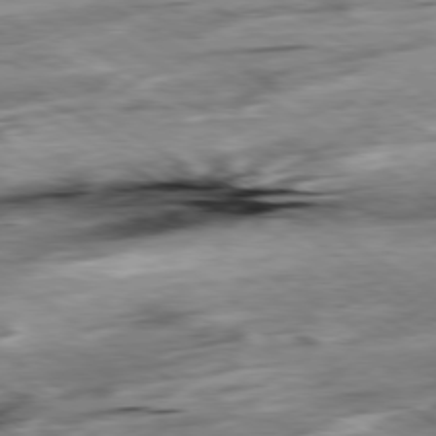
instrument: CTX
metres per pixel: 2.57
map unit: Hpe
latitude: -79.4832
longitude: -20.7247
